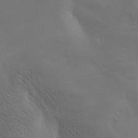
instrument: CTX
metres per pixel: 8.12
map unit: lAa
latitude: -6.5384
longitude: -122.0633
